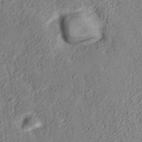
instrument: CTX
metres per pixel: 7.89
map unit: ANa
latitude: 35.5371
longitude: 13.9745
